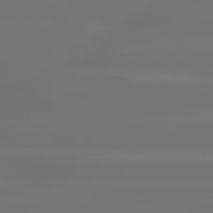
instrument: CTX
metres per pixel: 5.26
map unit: lApd
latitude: 79.8395
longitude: -138.4601
